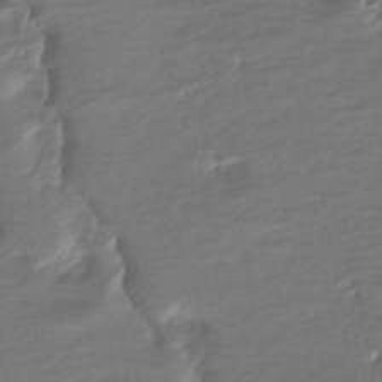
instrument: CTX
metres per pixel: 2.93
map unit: HNhu
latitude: -45.5399
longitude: 101.0675
